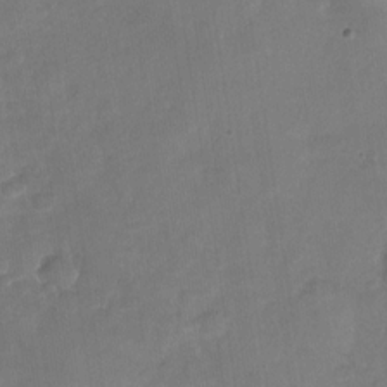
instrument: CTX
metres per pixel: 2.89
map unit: Nhu
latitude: -29.3132
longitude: -62.4034
